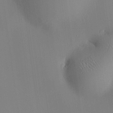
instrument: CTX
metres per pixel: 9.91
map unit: HNhu
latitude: 8.7435
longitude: 14.6519
